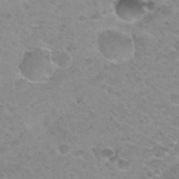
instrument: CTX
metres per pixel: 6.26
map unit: Nhu
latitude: 30.8569
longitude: -48.6679
